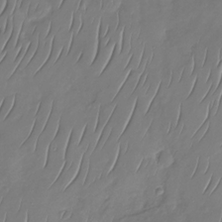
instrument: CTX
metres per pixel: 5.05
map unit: Nhu
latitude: -29.9178
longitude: -58.7624
